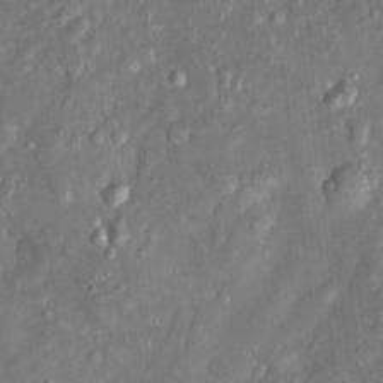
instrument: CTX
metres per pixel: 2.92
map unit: Htu
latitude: 2.1578
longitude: 142.3873
